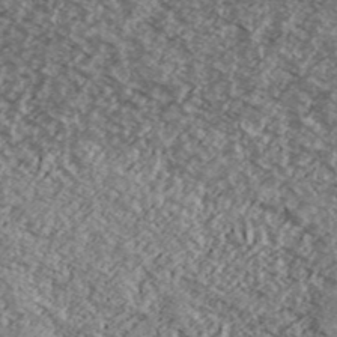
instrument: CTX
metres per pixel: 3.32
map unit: Ave
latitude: 38.7246
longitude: -110.4223
